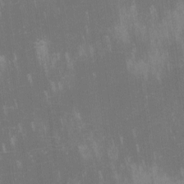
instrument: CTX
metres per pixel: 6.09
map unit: lHvf
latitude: -12.6519
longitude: -104.1011
